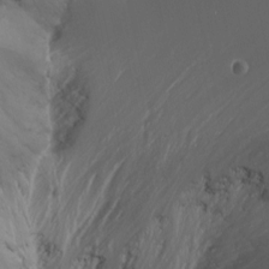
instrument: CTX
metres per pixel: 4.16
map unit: Nhu
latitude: -6.5384
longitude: -90.9514
